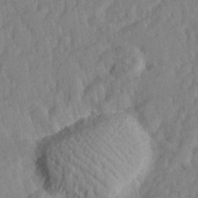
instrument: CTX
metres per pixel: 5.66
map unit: lHvf
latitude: 25.6127
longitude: 143.8611
